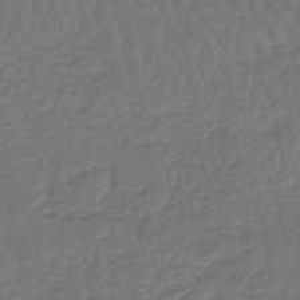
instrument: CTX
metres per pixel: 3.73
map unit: lHb
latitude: -43.2187
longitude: 64.3684
